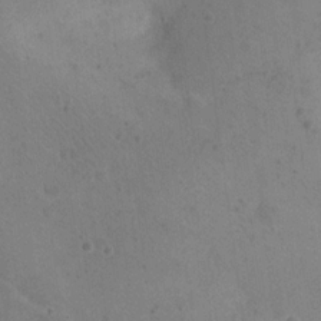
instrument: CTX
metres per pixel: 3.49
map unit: eHh
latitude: 20.4790
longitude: -64.5924
